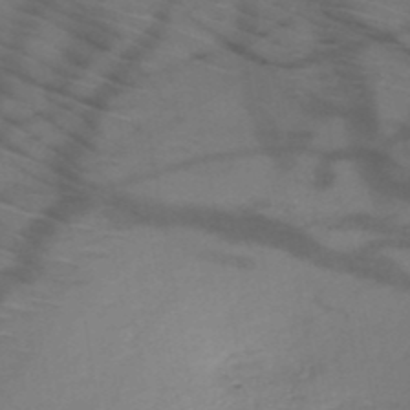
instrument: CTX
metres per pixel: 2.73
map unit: HNb
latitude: -50.5196
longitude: -44.7057
